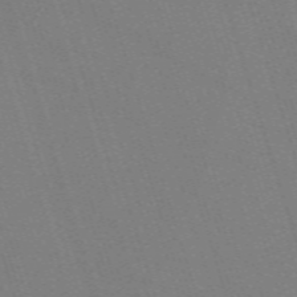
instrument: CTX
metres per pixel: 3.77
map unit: eHh
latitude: -63.5588
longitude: 50.7652
